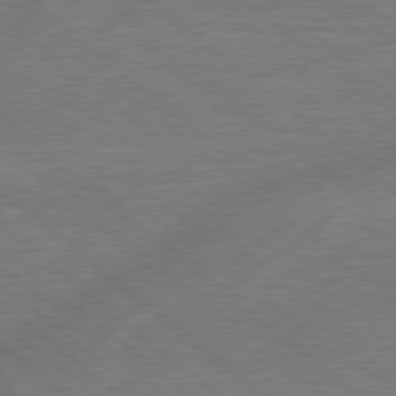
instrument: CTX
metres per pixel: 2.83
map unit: Hpe
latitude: 78.8758
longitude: -152.7624
